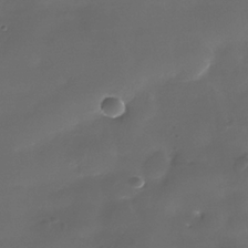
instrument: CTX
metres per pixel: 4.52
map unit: Nhe
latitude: -35.9745
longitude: -92.2900
